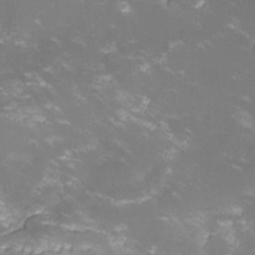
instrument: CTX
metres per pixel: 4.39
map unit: lHvf
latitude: -14.7086
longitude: -101.1025
